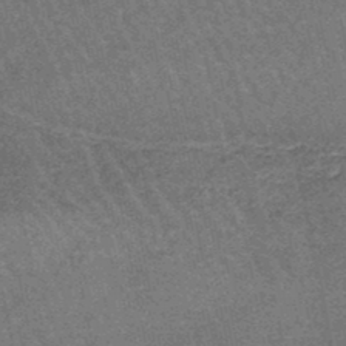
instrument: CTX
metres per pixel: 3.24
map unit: lHb
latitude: -46.6707
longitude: 76.8975
